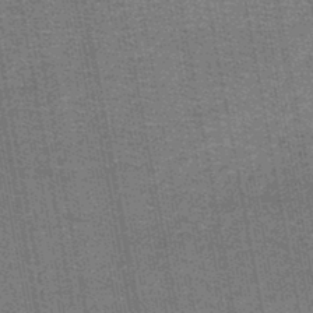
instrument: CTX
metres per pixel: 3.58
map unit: lHb
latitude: -44.4440
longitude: 57.8800
